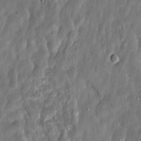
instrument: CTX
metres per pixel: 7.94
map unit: Htu
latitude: 2.0633
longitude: 142.5195
